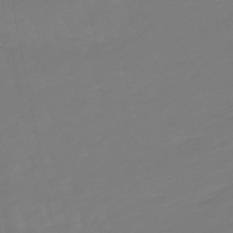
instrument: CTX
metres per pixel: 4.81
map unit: lHb
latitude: -49.4077
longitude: 82.6140
